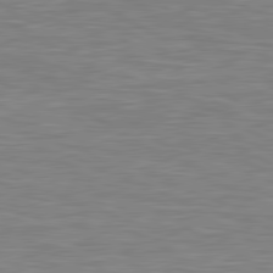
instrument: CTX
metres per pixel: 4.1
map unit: lApd
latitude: 80.7246
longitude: 174.1416
